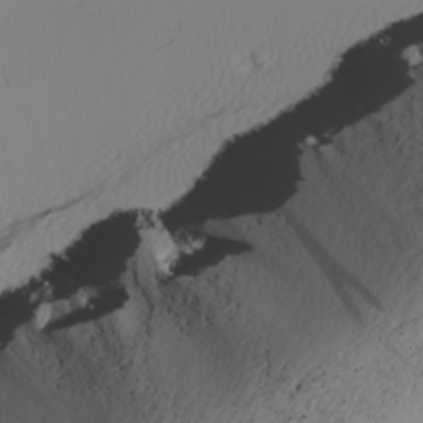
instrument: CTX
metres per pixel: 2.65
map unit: lAvf
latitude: 26.1389
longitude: -110.9514
